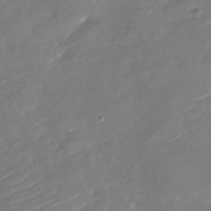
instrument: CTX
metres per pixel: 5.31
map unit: Nhu
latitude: -29.9367
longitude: -72.9325
